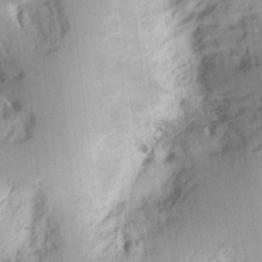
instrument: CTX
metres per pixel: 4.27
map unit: Ht
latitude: 8.9703
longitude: -74.7435
